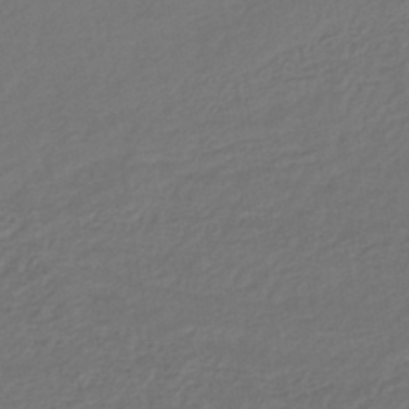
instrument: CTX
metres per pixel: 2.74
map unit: lHb
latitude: -43.1998
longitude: 76.5952
